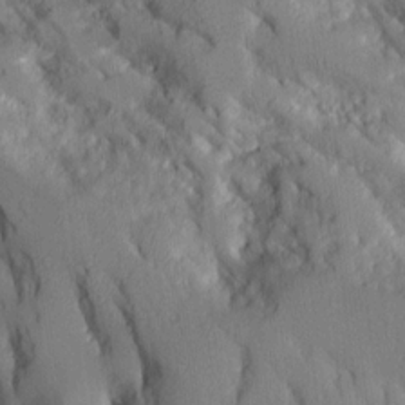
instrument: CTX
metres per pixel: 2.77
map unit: Aa
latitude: 11.7639
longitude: -125.7827
